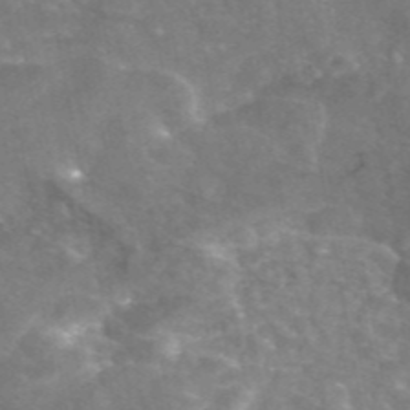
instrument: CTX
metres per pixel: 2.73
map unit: eAb
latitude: 45.7072
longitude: 120.5384
